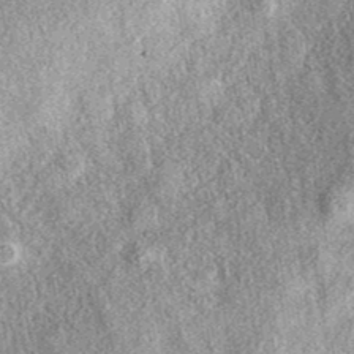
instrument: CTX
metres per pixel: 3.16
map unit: eAb
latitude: 39.0080
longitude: 106.6518
